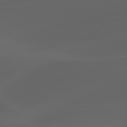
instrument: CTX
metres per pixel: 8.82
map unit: lApd
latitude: 80.7813
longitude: -85.6127
